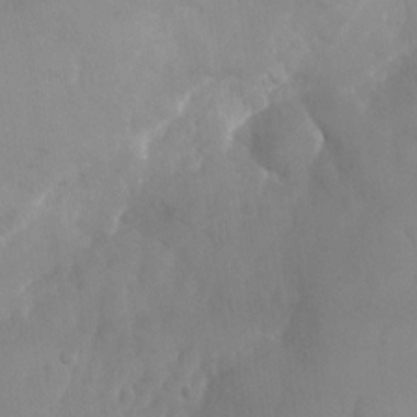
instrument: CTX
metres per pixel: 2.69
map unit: Nhu
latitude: -26.3117
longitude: -70.3278
